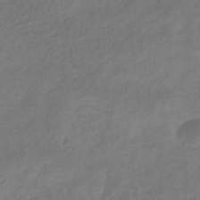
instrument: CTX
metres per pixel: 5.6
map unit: eHb
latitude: -35.9556
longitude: 81.4644
